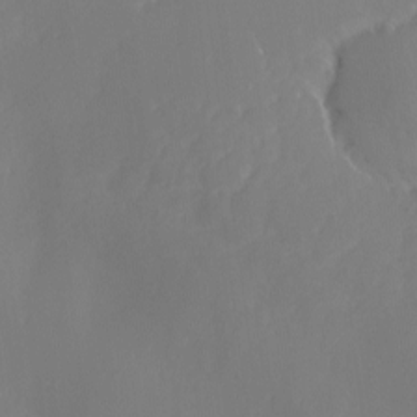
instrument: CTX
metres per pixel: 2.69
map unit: Ave
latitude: 1.5749
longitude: -113.3859
